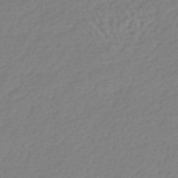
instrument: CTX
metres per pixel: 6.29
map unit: lHb
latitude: -43.5399
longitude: 79.0864
